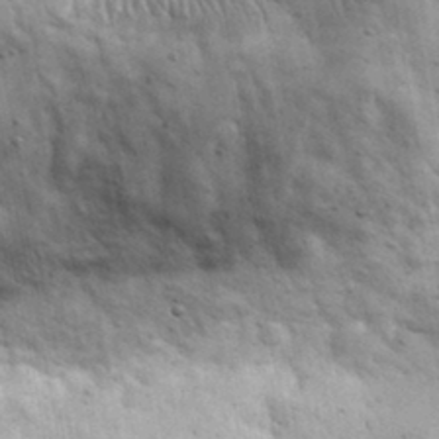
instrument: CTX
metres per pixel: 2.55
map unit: eHh
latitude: 33.7450
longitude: -69.9717
